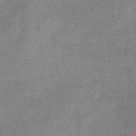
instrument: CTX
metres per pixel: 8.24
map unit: eHb
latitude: -32.6897
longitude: 75.5777
